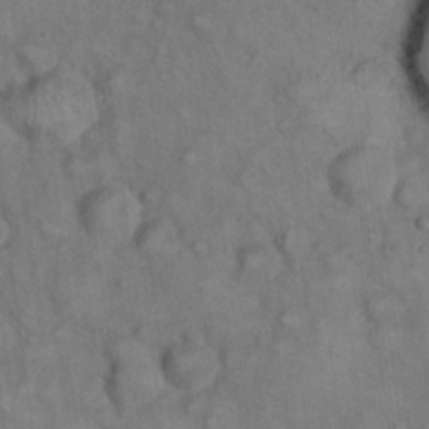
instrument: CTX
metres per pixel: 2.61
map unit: eHh
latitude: 22.3089
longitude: -61.2726
